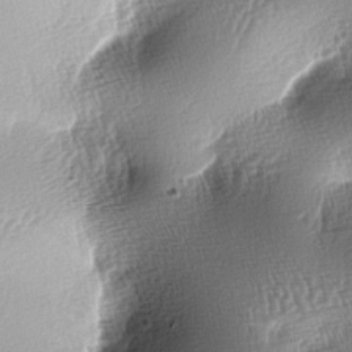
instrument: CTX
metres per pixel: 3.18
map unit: lAa
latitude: -6.2550
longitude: -127.5182
